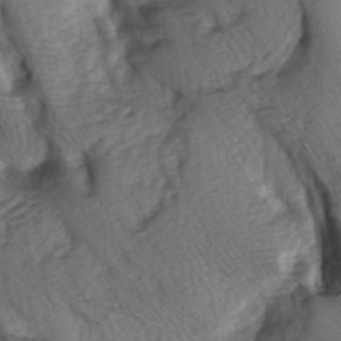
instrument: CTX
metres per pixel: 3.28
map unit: lAa
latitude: -5.6344
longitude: -126.3845
